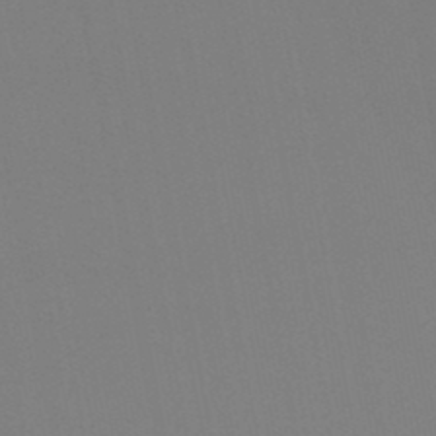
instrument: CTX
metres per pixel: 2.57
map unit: lHb
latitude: -47.1620
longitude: 68.4629
